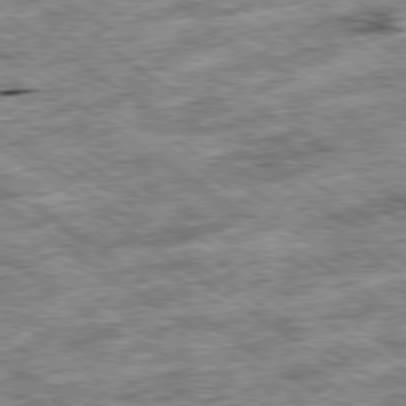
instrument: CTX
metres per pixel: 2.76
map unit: Ap
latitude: -79.7666
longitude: -75.9717
